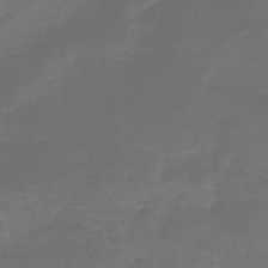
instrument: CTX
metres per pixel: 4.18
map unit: lHb
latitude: -43.2187
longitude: 81.2376
